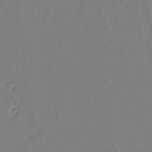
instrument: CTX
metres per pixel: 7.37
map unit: lAvf
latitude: 7.1403
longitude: 166.2361
